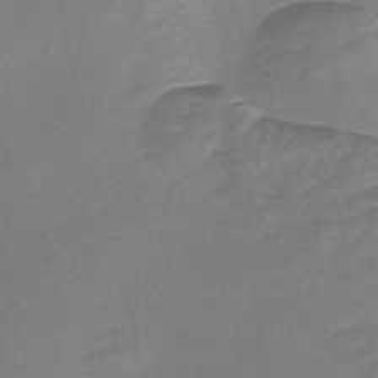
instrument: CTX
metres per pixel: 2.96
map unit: Nve
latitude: -56.4062
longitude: 60.6896
